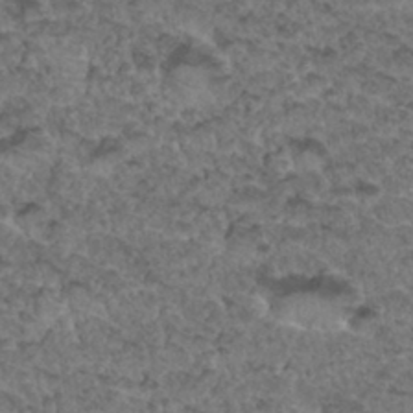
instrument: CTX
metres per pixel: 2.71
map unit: Hto
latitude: 33.5182
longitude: -47.9150
